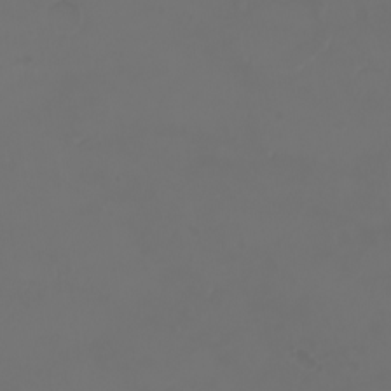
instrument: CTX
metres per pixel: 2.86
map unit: eHh
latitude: -3.9178
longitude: 19.8611
